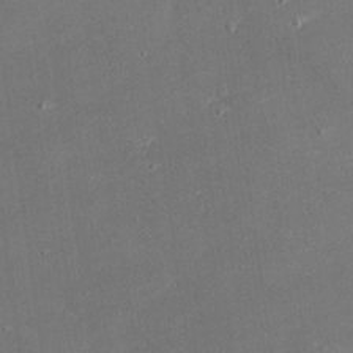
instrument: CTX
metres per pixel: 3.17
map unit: eHh
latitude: 24.5545
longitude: -90.7813
